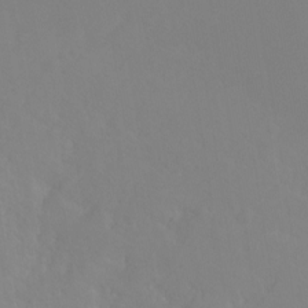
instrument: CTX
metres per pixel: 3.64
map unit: Hto
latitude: -6.2550
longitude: -49.1214
